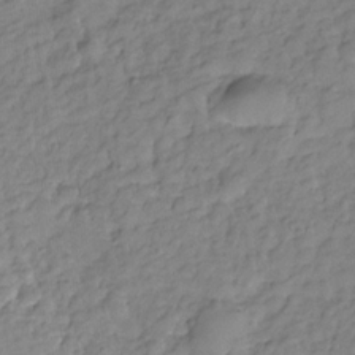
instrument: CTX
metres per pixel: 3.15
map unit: Hve
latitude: -29.1053
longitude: 92.7841
